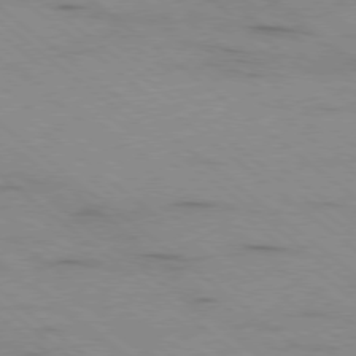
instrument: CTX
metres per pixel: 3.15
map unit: Ap
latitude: -78.9919
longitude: -100.5546
